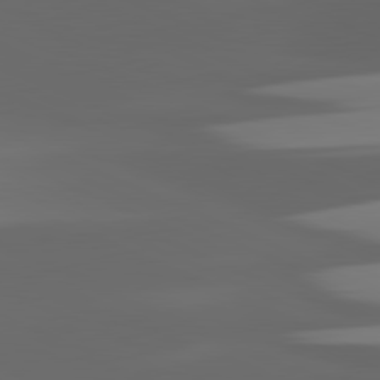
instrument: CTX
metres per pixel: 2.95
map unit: lApd
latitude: 81.5938
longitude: -146.7058
